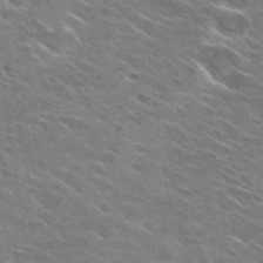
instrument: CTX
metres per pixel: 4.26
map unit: Hto
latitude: 29.5371
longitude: -43.3860
